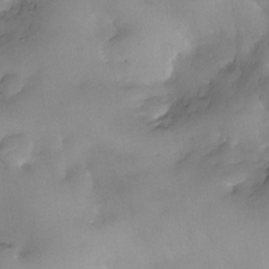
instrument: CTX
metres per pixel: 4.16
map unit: eHh
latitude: -22.8975
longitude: 15.4455
